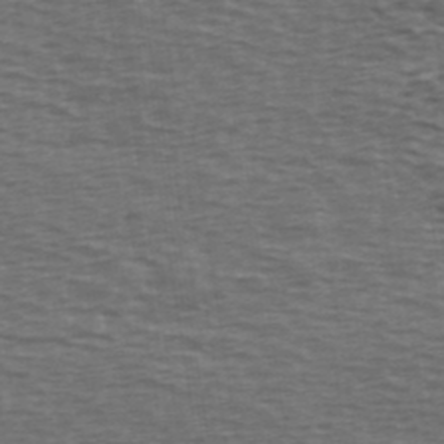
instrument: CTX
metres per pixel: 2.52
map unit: Ave
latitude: 39.8772
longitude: -113.1403
